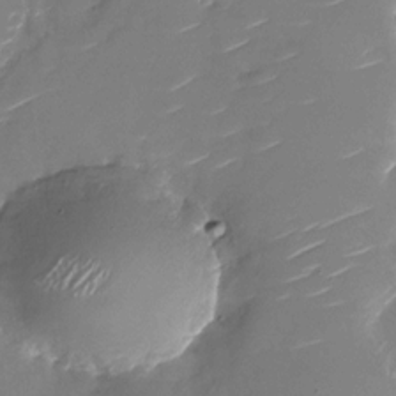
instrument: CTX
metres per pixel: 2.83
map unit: Nhu
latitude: -27.1053
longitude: -73.9151
